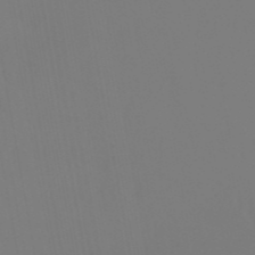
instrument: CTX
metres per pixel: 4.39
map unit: eHb
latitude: -50.4818
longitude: 74.5007
